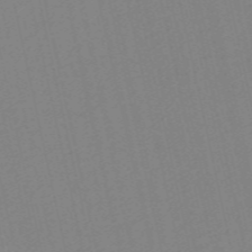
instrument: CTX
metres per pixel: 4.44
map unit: Nve
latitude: -57.3321
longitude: 50.5007
